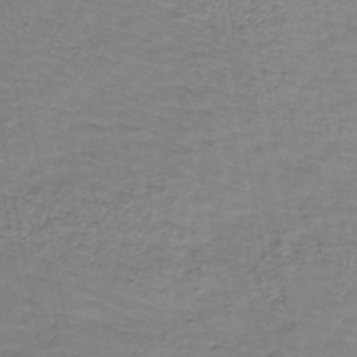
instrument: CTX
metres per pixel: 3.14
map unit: lHb
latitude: -42.3873
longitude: 67.1620
